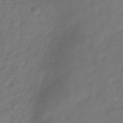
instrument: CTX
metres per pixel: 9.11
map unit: Hve
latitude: -33.4266
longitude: 91.4833
